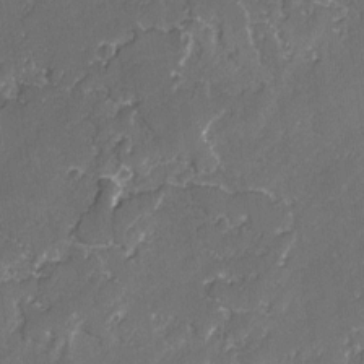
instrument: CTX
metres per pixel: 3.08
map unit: lAvf
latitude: -2.2361
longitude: -107.4615
